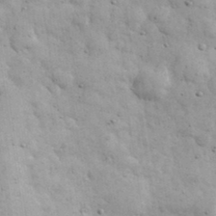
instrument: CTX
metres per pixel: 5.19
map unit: eHh
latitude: 33.6883
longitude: -69.9339
